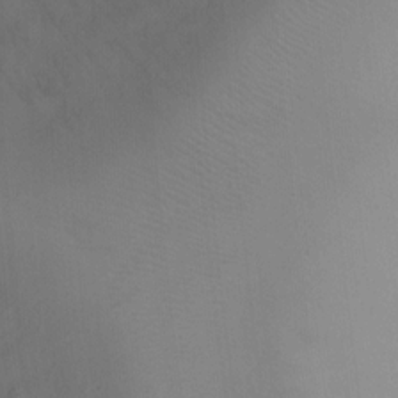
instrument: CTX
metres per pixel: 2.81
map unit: Ht
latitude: -5.7477
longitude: -25.7260
